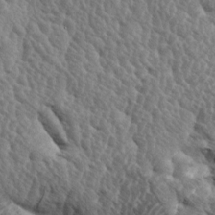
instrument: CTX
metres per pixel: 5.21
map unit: lAa
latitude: -5.6344
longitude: -125.3482
